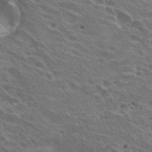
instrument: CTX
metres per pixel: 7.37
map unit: Hto
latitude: 31.5749
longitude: -42.8380
